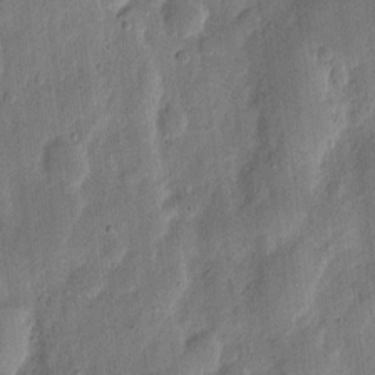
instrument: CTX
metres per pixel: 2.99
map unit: eHh
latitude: 6.2145
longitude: -71.3104
